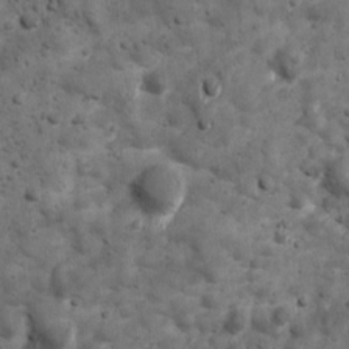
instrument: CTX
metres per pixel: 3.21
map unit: Ave
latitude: 16.9514
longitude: -133.7072
